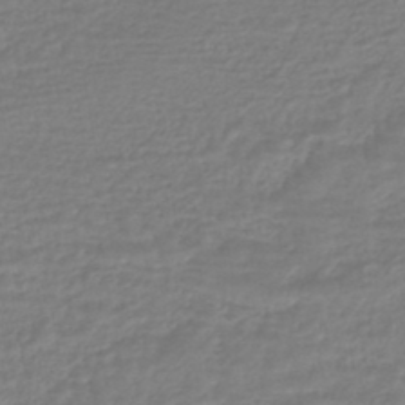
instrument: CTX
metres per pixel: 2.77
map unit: HNhu
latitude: -45.5021
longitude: 98.0850
